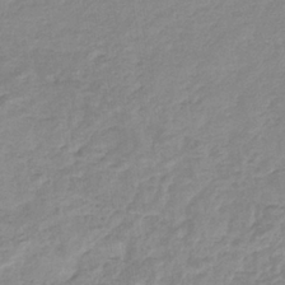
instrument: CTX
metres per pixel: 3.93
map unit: eHb
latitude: -35.8044
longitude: 77.2376
